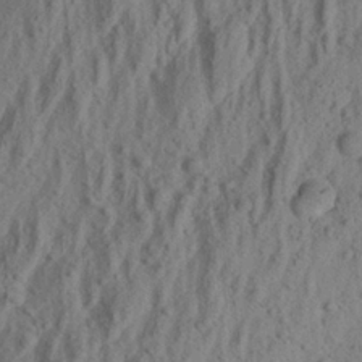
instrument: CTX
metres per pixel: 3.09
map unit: Aa
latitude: 21.8584
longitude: -143.5749
